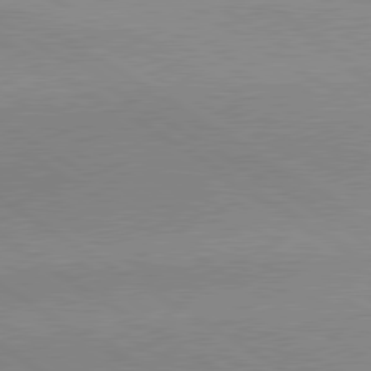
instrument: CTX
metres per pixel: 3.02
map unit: lApd
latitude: 80.0633
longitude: 167.2187
